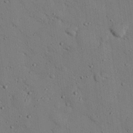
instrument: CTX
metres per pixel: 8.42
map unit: eHh
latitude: 25.6316
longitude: -77.5560
